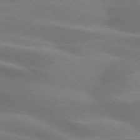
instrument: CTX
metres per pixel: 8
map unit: lApd
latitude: 74.3467
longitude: -61.2537
